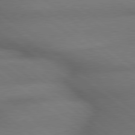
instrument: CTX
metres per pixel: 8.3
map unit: lApd
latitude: 79.2726
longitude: -167.5371
